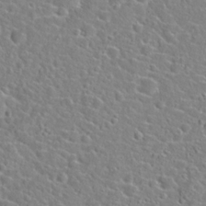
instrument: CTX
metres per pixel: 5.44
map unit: Hto
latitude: 21.7639
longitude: -45.1403
